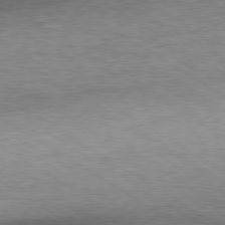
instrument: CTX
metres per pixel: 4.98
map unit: Ap
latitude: -79.9745
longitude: -87.7638
